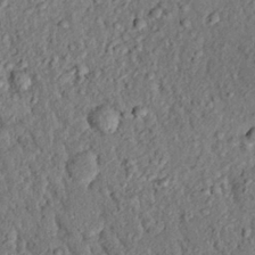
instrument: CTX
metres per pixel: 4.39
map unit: eHh
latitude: 24.9324
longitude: -78.7624
